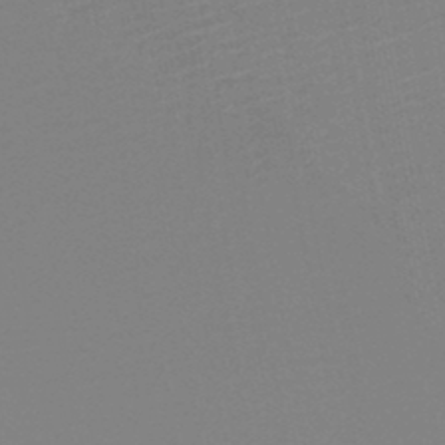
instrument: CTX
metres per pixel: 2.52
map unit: HNb
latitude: -47.0675
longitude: -48.6490
